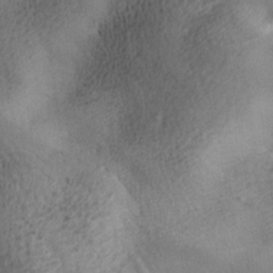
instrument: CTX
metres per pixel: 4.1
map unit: lAa
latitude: -9.5021
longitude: -125.1403
